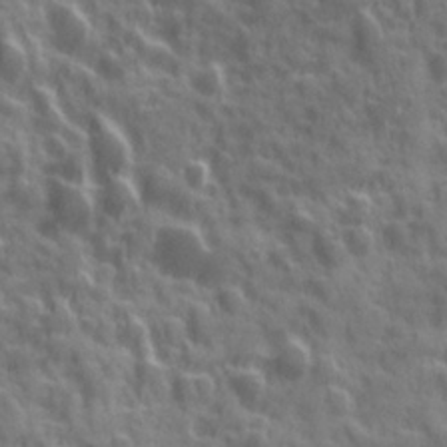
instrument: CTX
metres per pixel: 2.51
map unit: Ave
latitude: 19.6127
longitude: -132.3845
